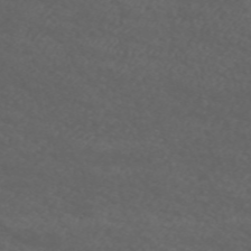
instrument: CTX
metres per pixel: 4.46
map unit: ANa
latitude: 50.0633
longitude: -71.3293
